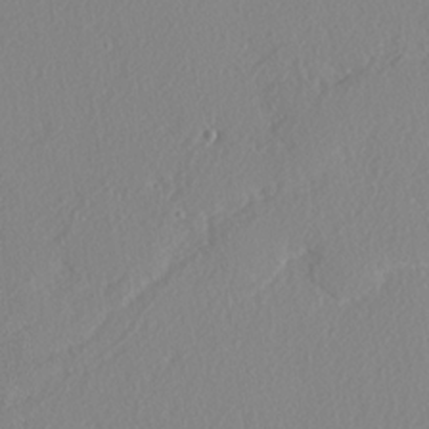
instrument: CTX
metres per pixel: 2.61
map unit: lAvf
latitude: -5.1053
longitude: -108.8758
